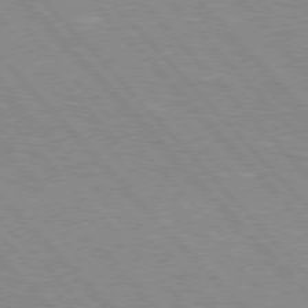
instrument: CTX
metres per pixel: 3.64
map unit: Hpe
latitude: 76.1011
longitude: -126.8002
